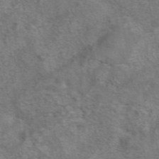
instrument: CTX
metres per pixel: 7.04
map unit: eAb
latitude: 42.2145
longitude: 104.5573
